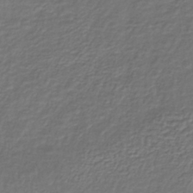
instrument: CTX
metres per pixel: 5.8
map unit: lHb
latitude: -35.7289
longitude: 61.3699
